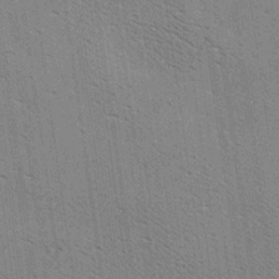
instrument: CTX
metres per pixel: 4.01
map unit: Ave
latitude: 18.5356
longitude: -139.6694
